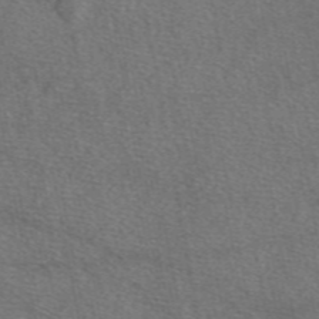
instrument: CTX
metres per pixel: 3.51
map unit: eAb
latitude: 49.2159
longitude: 111.9556
